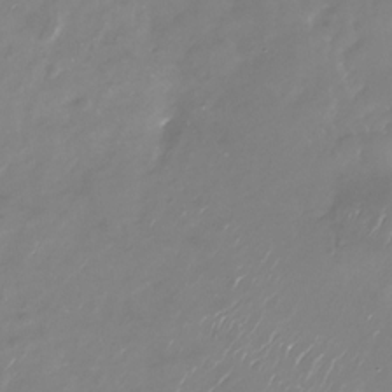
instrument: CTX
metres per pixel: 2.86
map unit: Nhu
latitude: -28.9920
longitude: -76.1200
